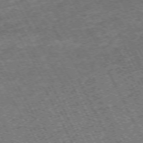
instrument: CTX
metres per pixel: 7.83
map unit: Hpe
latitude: -71.9745
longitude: 10.2740
